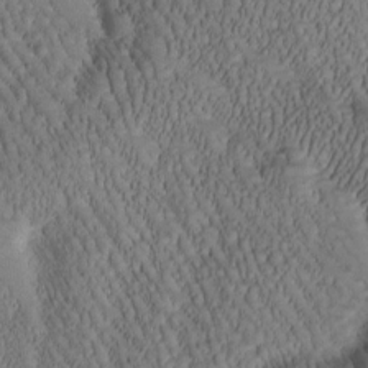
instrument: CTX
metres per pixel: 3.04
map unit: Htu
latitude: -1.6533
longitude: 170.7274
